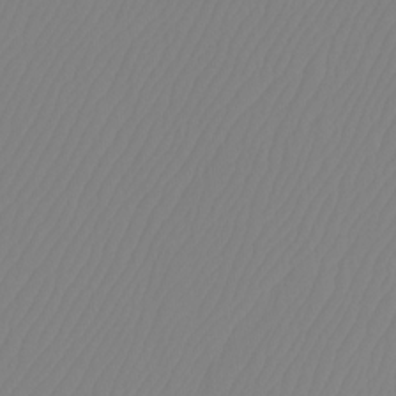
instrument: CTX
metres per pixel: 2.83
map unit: Htu
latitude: -12.6896
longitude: -47.5371
